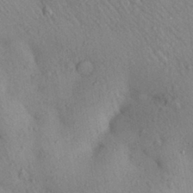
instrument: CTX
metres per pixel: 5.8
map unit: Aa
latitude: 29.6316
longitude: -147.9151
